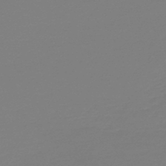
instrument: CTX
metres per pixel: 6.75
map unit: lHb
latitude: -45.5777
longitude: 59.5021
